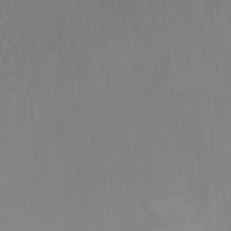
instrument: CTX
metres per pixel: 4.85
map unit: Ht
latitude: -14.1606
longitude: -57.7827
